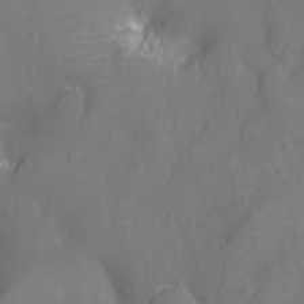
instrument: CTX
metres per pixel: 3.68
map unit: Nhu
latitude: -13.2376
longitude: -24.6301
